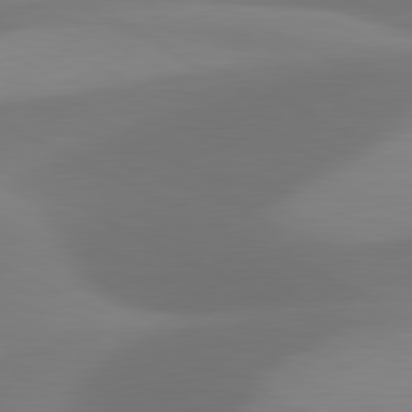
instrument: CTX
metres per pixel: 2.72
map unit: lApd
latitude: 81.3104
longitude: 124.6140
